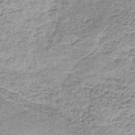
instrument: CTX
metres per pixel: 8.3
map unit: lHb
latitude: -36.3684
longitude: 64.8786
